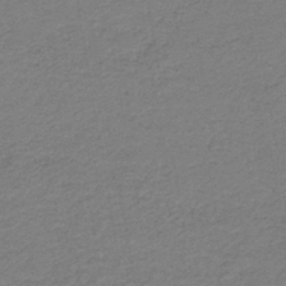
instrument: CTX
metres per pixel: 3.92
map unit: HNb
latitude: -42.7085
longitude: 49.7478
